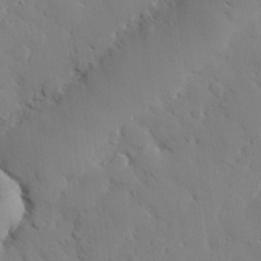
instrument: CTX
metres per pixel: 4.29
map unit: eHh
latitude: 28.2522
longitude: -81.4804
